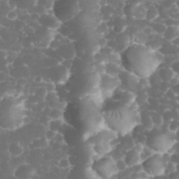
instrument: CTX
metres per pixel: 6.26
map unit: eHh
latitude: 32.9136
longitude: -63.2159
